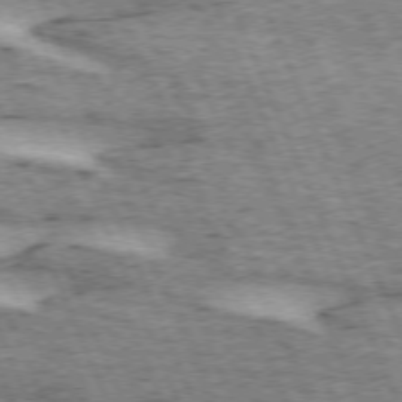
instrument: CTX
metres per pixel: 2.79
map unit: lApd
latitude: 72.5924
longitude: -53.7261
